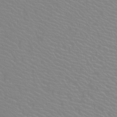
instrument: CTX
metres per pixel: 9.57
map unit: Htu
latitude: -12.1795
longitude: -71.4048
